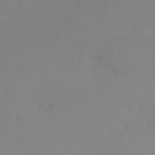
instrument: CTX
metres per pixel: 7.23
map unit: Htu
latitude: -15.4266
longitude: -47.5560
